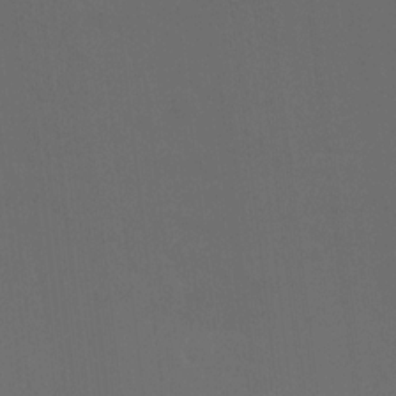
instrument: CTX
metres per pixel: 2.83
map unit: Hto
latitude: -8.9353
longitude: -43.0459
